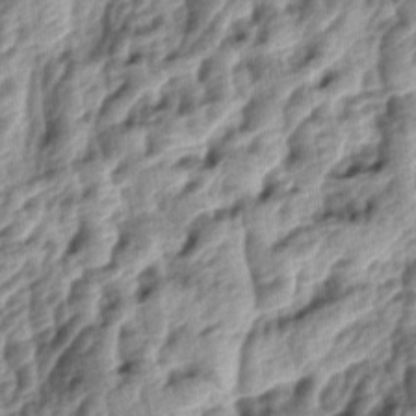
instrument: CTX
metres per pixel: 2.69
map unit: lAa
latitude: -5.3320
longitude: -124.0444
